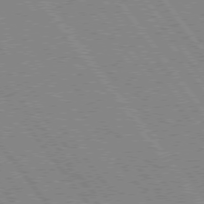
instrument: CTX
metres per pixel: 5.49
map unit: Hpe
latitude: 75.1025
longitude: -149.3671
